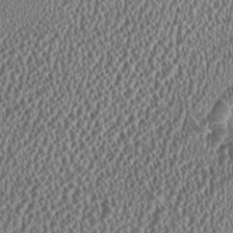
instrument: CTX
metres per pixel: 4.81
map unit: HNhu
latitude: -0.0094
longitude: 0.8408
